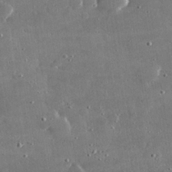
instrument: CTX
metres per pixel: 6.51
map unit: lHvf
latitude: 30.7247
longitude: -93.6694
